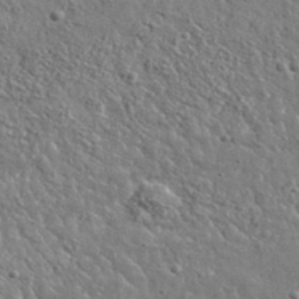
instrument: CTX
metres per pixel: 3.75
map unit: lHvf
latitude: 36.5924
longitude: -88.2712
